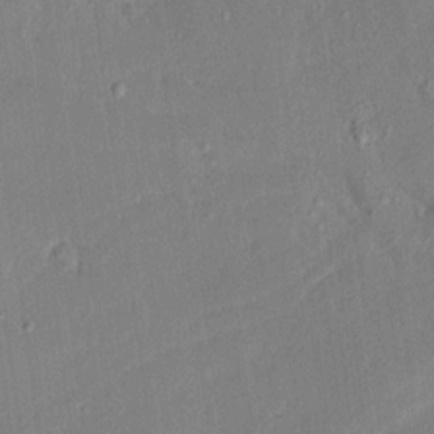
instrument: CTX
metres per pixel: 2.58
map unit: Ave
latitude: 15.8584
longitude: -139.0836
